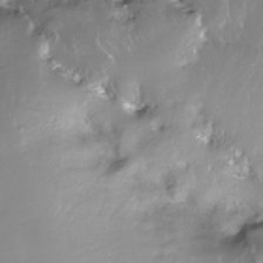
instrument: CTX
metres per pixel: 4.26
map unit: Nhe
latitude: -28.4251
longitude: -110.7813
